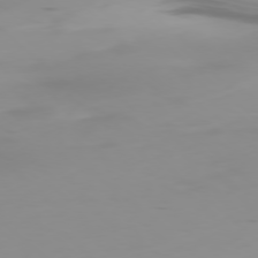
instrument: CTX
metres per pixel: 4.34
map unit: Ap
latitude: -78.3306
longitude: -64.5357
